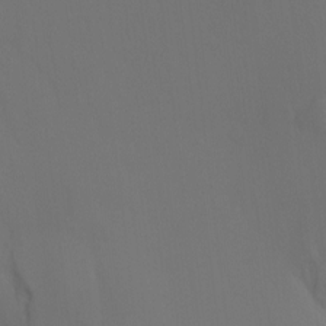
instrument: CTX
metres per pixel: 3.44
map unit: Ht
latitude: -7.8611
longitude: -32.6113
